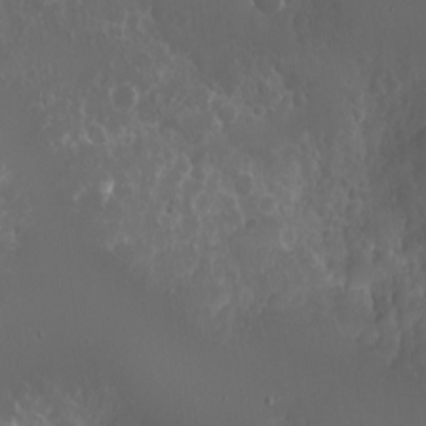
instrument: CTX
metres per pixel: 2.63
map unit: Nhu
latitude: -8.3495
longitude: -84.3278
